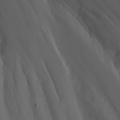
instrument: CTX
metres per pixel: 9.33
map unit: Nhu
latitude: -5.9745
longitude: -77.1970
